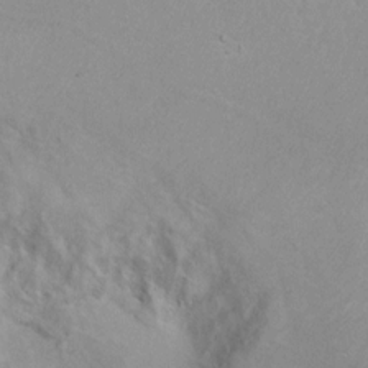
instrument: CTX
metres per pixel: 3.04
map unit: Hto
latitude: 7.0080
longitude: -30.7436
